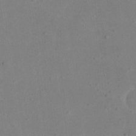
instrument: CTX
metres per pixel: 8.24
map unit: eHh
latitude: 18.5923
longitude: -71.0269
